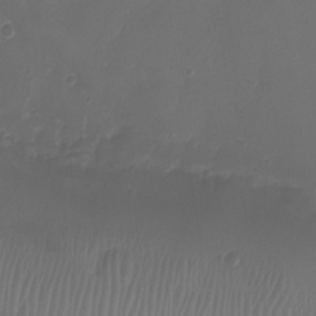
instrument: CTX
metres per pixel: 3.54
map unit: Ht
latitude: -2.4817
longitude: -19.4993
